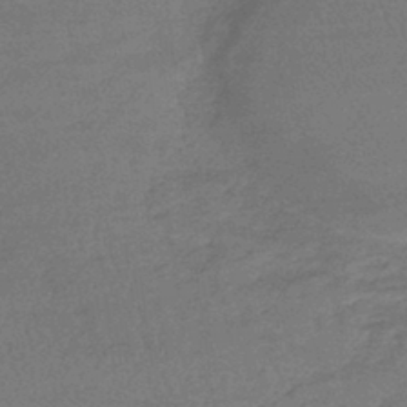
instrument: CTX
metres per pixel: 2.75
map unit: lHb
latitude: -42.6329
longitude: 66.5763
